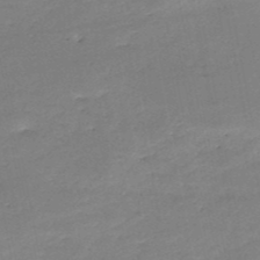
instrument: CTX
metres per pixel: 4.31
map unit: HNb
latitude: -50.8219
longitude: -39.0458
